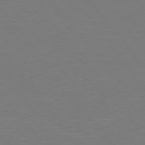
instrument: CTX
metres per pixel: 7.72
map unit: Hpe
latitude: 74.9703
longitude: -123.9339
